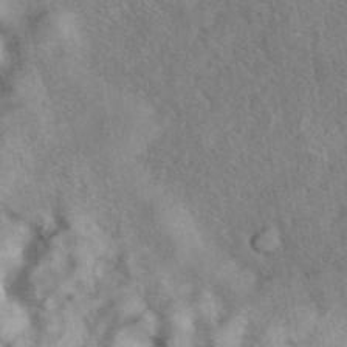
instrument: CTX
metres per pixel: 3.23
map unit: eAb
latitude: 40.8191
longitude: 103.1053
